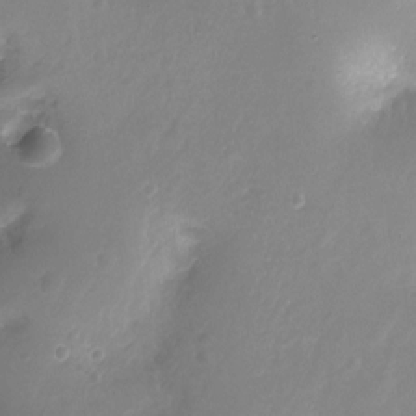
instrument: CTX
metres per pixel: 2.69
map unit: Hto
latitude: -12.0472
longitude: -38.6490
